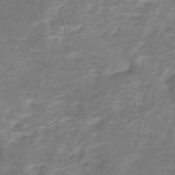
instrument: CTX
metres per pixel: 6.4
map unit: Nhe
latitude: -46.8597
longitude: 152.4440
